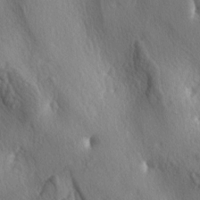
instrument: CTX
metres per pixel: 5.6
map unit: lAa
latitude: -5.5399
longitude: -124.3467
